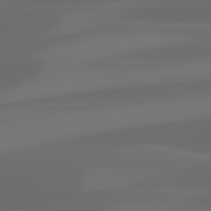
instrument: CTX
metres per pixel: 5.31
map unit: lApd
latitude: 81.2348
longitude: 123.5588
